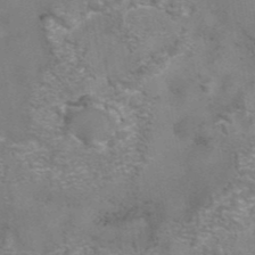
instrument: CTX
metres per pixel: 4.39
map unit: eAb
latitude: 42.1200
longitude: 106.3684
